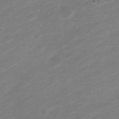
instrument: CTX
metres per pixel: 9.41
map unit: Nve
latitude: -18.9164
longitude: 107.7100
